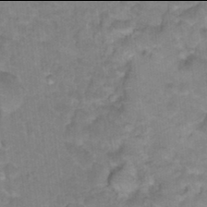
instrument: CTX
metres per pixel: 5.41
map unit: Hto
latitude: 17.9906
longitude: -35.1403
